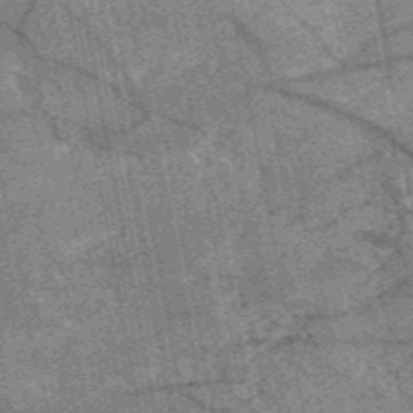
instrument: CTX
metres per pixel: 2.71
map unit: HNb
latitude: -54.1606
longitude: -41.1592
